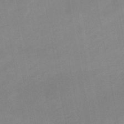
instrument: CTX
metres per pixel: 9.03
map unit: eHb
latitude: -47.6722
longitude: 88.8597
